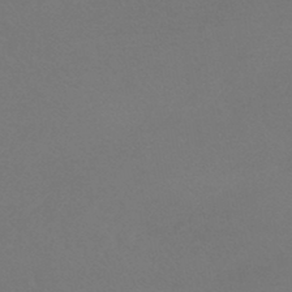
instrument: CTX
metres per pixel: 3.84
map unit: lHb
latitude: -45.1998
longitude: 69.1620
